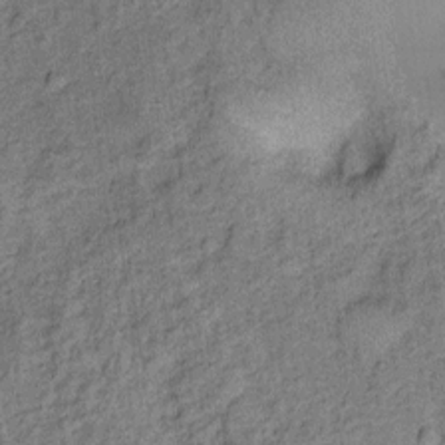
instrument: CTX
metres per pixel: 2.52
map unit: Ht
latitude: 9.7828
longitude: -39.5749
